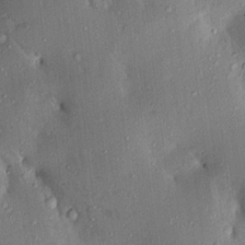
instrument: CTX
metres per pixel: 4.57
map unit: Aa
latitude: 15.4616
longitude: -148.8002
